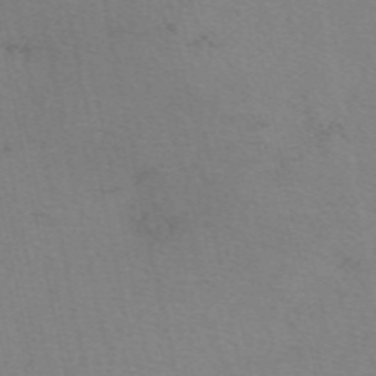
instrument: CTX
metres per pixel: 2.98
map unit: eAb
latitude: 50.3089
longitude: 104.5951
